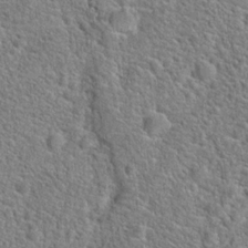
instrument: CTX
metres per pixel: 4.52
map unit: Hto
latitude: 20.0255
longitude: -44.4601
